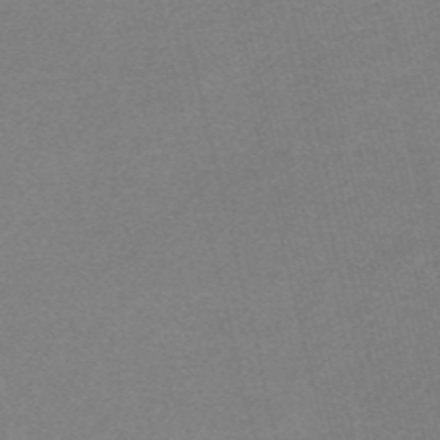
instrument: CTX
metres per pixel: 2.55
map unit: Nve
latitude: -56.2550
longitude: 61.6911
